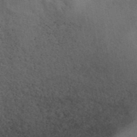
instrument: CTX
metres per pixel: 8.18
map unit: eAb
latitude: 41.8205
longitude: 108.2361
